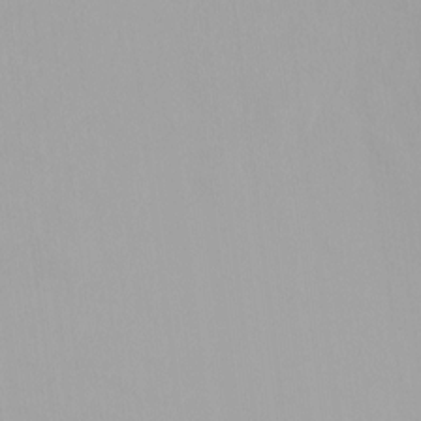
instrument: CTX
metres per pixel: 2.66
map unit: HNhu
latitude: -0.1417
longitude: -5.1781
